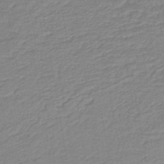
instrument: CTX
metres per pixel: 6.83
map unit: lHb
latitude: -41.2187
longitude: 53.5588
